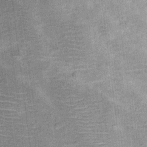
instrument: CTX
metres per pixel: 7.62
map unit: Ht
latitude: 10.8380
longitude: -38.9891
